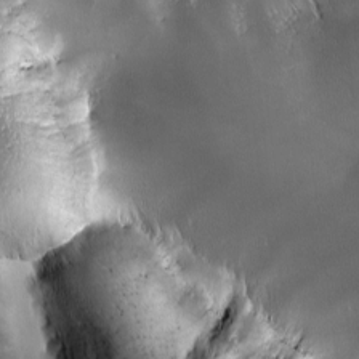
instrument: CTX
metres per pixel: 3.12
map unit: Ave
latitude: -6.9352
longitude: -122.5924
